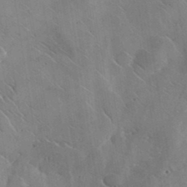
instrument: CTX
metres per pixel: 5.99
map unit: lHvf
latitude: 37.0837
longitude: -91.4615
